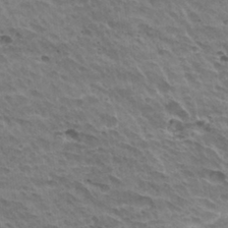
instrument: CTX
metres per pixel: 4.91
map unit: Hto
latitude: 31.0837
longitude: -41.2536
